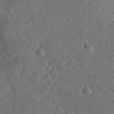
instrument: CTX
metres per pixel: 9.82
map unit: Hve
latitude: 26.4412
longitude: 144.0283
